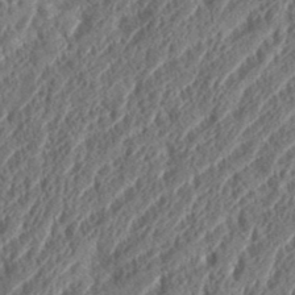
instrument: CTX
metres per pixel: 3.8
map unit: eHh
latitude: 37.2159
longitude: -138.1389
